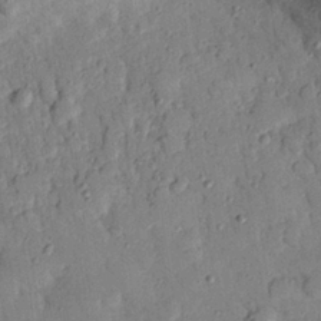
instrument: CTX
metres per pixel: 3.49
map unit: eHh
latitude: 26.4034
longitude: -75.7828
